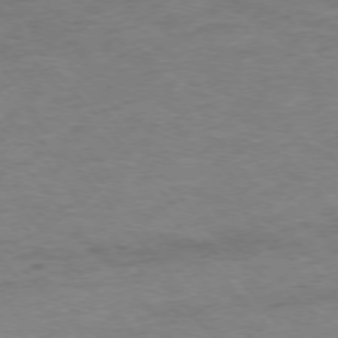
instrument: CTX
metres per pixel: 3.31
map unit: Ap
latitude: -76.6707
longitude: -84.2145
